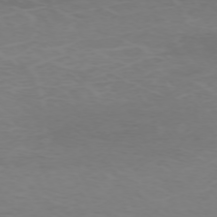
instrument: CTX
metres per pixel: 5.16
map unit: Hpe
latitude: -72.8597
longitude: 8.9353
